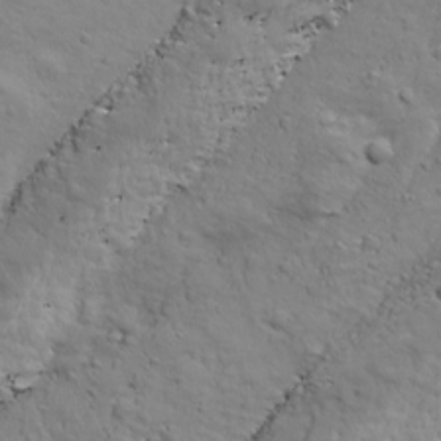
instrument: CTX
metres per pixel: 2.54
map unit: Ave
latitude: 18.1389
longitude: -132.8569
